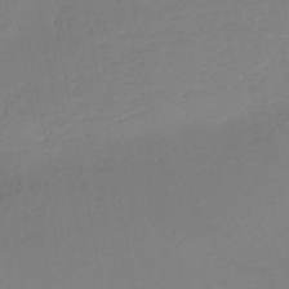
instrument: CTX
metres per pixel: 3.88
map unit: HNb
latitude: -50.8975
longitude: -50.1766
